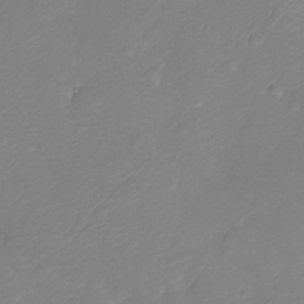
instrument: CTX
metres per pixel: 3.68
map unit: Ht
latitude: -11.4077
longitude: -23.3859
